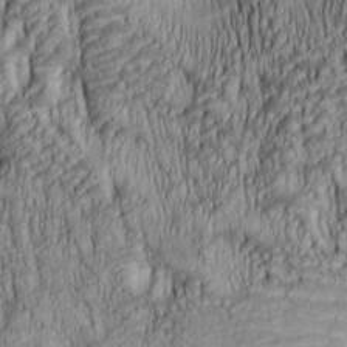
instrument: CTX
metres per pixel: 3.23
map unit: lAa
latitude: 6.5924
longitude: -115.0647
